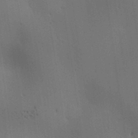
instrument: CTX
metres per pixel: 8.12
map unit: lAa
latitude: 11.7639
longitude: -108.1955
